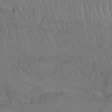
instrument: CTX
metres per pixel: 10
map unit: Nhu
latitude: 26.1578
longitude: -70.7624
